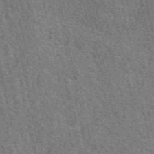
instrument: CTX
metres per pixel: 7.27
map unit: eAb
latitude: 51.6127
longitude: 114.5385
